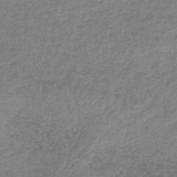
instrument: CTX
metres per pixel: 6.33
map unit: lHb
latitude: -44.3495
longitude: 66.6707
